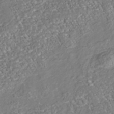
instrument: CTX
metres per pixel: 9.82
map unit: Nhu
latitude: -38.6708
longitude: -80.5735
